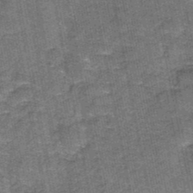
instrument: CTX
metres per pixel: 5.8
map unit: HNb
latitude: -36.1039
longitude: 51.5210
